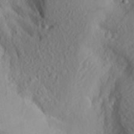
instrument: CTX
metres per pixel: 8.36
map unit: Aa
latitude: 25.8205
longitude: -147.0270
